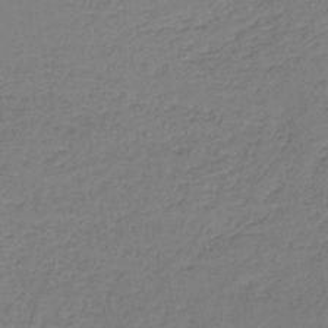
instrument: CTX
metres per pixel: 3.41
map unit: HNb
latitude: -42.2361
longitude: 49.6722
